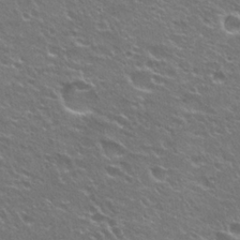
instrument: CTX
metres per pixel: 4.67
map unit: Hto
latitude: 24.5734
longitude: -30.9703
